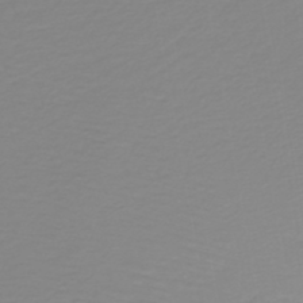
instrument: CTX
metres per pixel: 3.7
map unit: HNb
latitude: -45.5966
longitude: 54.6897
